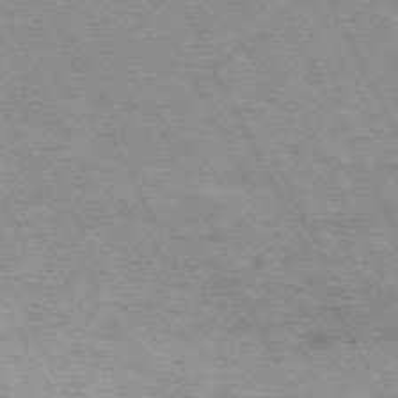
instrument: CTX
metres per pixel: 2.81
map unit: Hpe
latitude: -71.2376
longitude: 11.5966
